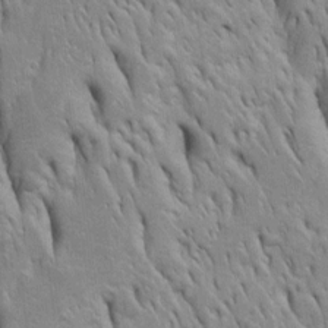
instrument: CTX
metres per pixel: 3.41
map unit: Htu
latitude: -4.5384
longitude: 151.1053
